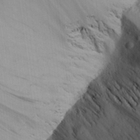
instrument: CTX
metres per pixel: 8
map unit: Aa
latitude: 26.0255
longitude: -132.4790
